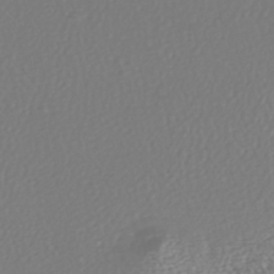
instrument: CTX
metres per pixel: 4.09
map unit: HNhu
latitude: -46.6896
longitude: 105.2943
